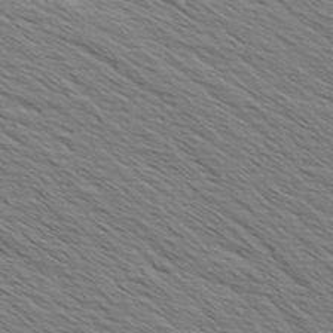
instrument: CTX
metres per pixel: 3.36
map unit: Aa
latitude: 8.0444
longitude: -138.2900
